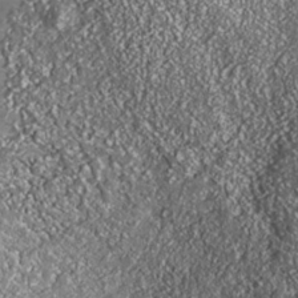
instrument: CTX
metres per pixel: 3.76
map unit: Nhe
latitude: -35.8800
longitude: -91.5560
